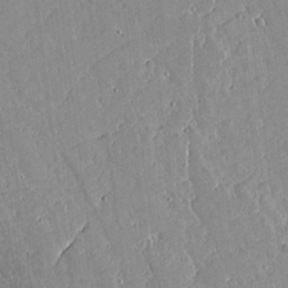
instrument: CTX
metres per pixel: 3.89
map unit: lAvf
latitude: 16.1578
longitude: -127.4238
